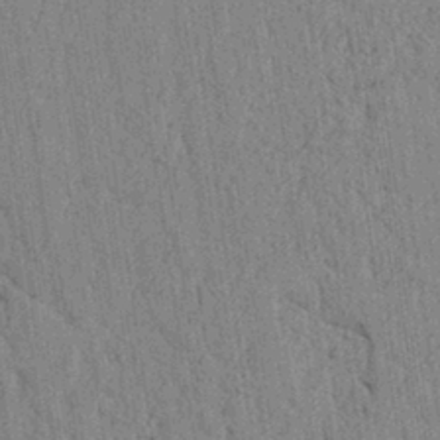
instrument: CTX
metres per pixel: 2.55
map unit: lAvf
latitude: 6.1578
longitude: 164.7463
